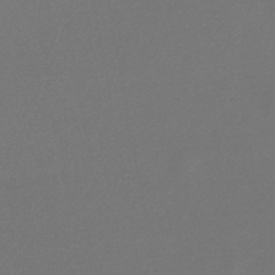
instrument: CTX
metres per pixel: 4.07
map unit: lHb
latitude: -47.3131
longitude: 72.7841
